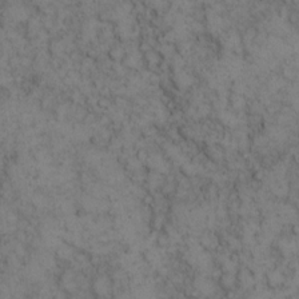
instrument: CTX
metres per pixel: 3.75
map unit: eHh
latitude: 12.9136
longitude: -63.4427
